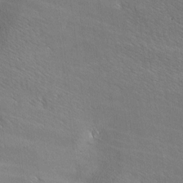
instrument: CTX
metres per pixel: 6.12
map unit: lAa
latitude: -4.9730
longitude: -120.7058
